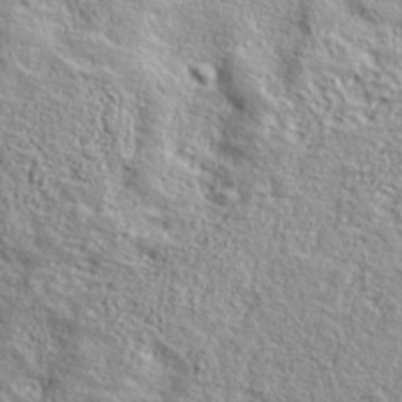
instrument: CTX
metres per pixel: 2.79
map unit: ANa
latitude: 36.8758
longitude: 14.4062
